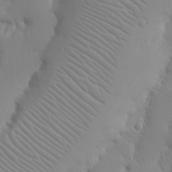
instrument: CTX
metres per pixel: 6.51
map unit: Nhu
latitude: 21.2537
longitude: -73.8017
